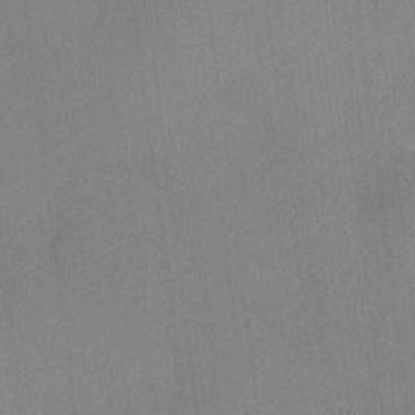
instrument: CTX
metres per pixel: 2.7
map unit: HNhu
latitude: 4.7057
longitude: 11.0298
